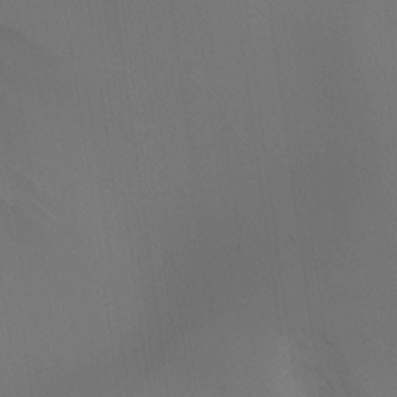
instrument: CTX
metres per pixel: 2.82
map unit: Ht
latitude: -16.0094
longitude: -50.5734
